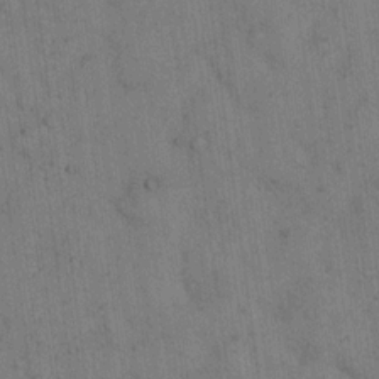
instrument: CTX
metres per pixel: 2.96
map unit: eHh
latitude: 15.6505
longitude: -63.2348
